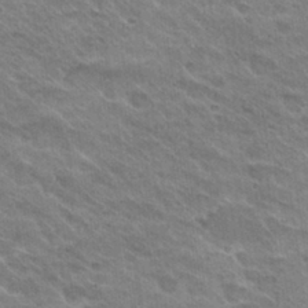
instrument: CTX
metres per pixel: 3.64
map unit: Hto
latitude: 30.2712
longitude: -43.0647
